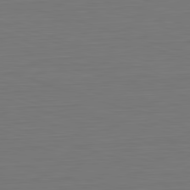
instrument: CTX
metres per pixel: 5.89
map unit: Hpe
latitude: -82.5951
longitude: 11.9178
